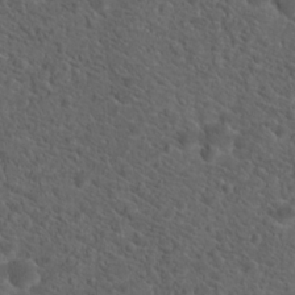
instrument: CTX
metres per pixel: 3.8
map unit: Hto
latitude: 19.8394
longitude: -39.5938
